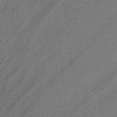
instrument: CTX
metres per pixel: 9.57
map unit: lHb
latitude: -39.7289
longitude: 53.8989
